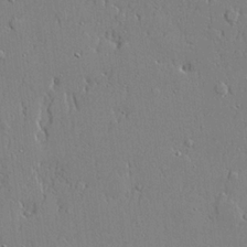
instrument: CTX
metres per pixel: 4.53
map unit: lHvf
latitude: 21.0081
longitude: 143.5021
